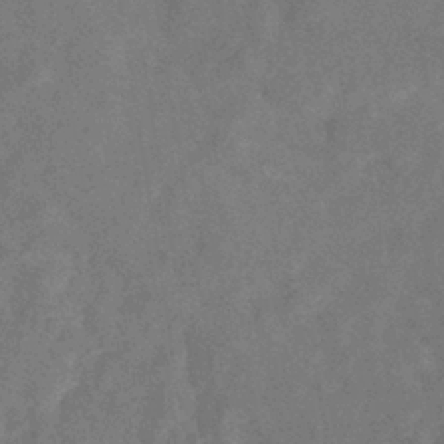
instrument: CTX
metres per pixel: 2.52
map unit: eHb
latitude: -38.4818
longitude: 77.0297
